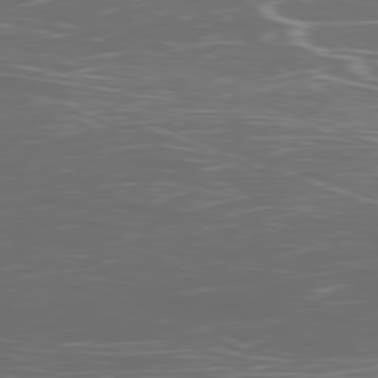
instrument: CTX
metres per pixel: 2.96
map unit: Ap
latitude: -79.2187
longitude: -74.5357
